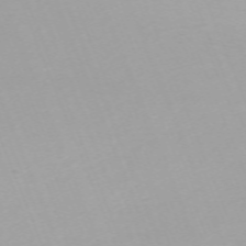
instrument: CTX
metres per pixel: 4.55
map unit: Nhu
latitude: -67.3321
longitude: 38.1606
